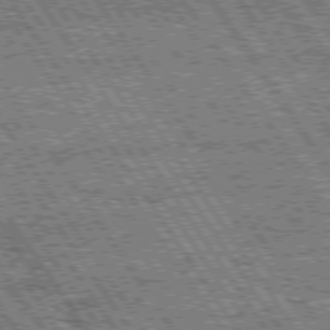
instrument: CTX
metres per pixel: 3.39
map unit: Hpe
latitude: 74.7435
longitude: -153.4238
